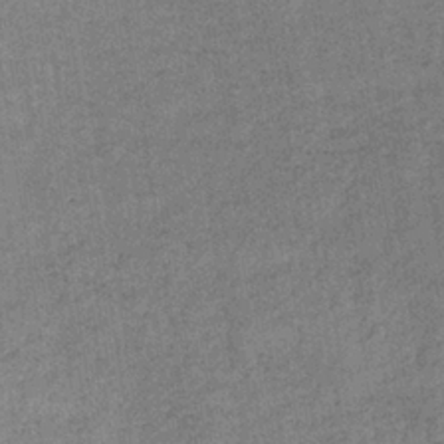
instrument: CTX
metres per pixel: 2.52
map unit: lHb
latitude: -35.6533
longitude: 68.5573
